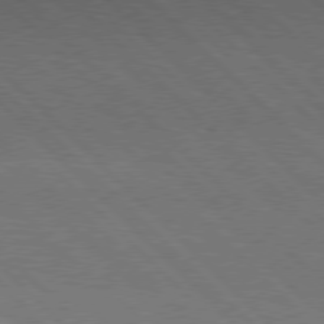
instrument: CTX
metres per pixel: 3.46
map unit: Hpe
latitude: 77.3292
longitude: -127.1214
